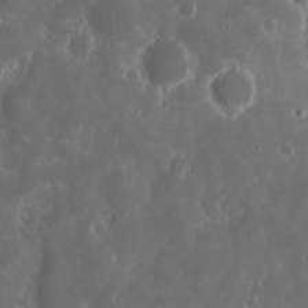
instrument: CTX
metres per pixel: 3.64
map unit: eHh
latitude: 15.3104
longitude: -73.1781
